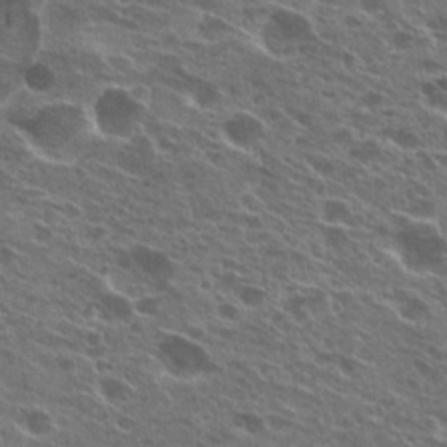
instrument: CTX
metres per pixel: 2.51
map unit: Hto
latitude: 25.0836
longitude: -45.7449
